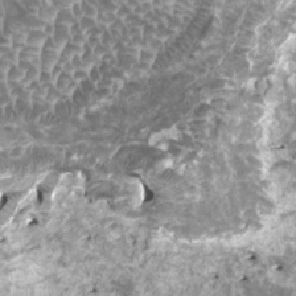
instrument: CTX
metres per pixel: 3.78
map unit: HNhu
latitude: 3.0836
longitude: 6.0661
